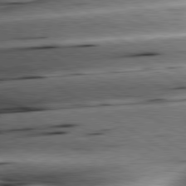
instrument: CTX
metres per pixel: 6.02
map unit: lApd
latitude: 79.8584
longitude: -156.3278
